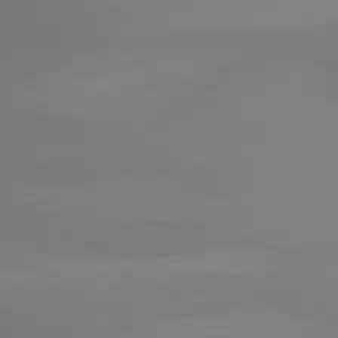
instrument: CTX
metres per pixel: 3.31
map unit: lApd
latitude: 80.4412
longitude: 134.3306
